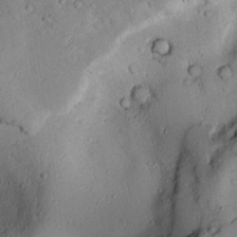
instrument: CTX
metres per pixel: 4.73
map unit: lAvf
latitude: 9.2915
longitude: 167.5210
